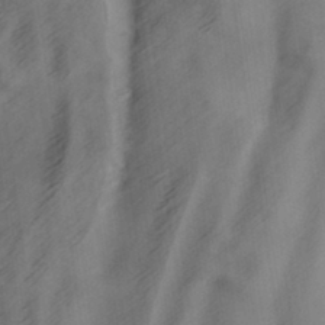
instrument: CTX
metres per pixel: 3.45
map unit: lAa
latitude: -7.5588
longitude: -123.7072
